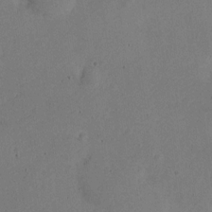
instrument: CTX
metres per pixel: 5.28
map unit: Nve
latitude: -24.9919
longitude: 107.3132
